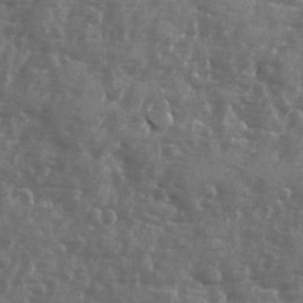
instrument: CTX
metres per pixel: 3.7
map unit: Ave
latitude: -7.8422
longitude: -117.4049
